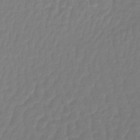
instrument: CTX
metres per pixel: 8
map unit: lHb
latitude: -42.2928
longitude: 67.4454
